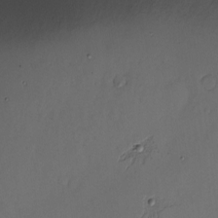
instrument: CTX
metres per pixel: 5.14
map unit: Hve
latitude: -11.4077
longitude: 173.5966
